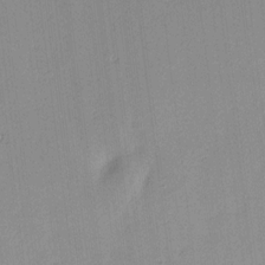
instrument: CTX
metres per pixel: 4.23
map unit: HNhu
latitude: 11.4993
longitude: 9.1809
